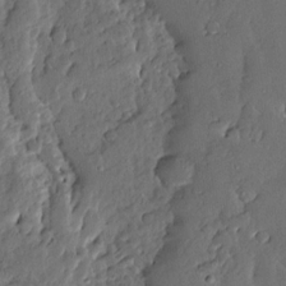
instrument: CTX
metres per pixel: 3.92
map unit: Ave
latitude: 13.3860
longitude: -135.8583
